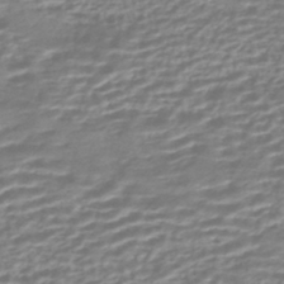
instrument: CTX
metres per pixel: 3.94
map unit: HNhu
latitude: -44.1795
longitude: 99.5777
